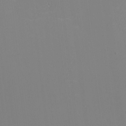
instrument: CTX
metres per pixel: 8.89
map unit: eHh
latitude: -4.3684
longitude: -83.2159
